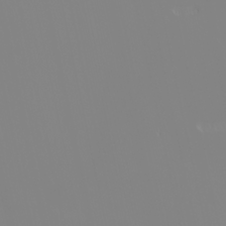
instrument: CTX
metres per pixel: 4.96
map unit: eHh
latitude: -6.2172
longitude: -85.1403
